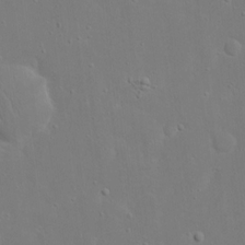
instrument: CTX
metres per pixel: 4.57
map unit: eHh
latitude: 16.6491
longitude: -71.6505
